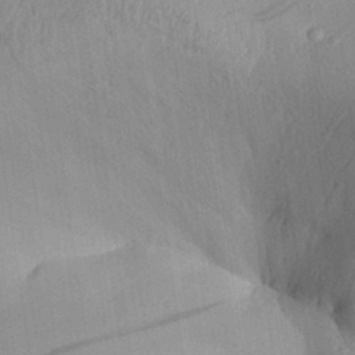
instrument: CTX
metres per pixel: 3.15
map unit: Aa
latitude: 30.3279
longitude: -132.8947
